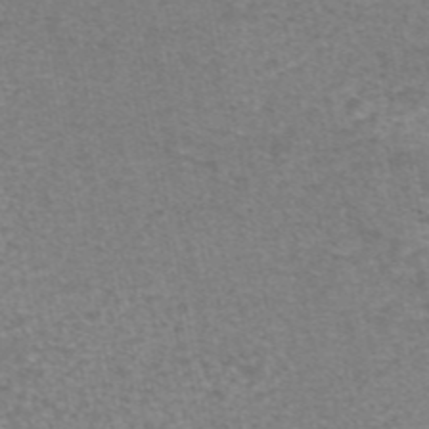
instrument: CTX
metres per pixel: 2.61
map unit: eAb
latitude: 46.3657
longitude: 105.5399
